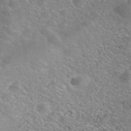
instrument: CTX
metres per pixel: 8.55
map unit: Nhe
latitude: -41.1053
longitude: -100.2334
